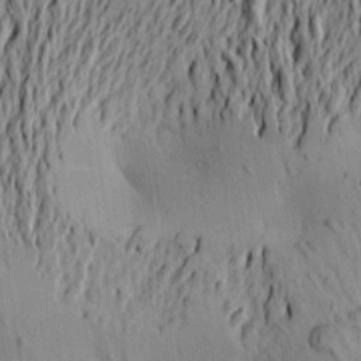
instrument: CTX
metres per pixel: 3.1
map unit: Aa
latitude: 21.4049
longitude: -149.6883
